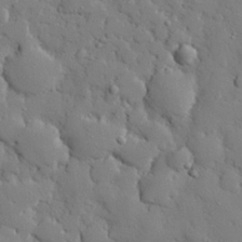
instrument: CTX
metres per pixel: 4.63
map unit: eHh
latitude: 27.4615
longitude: -78.1767
